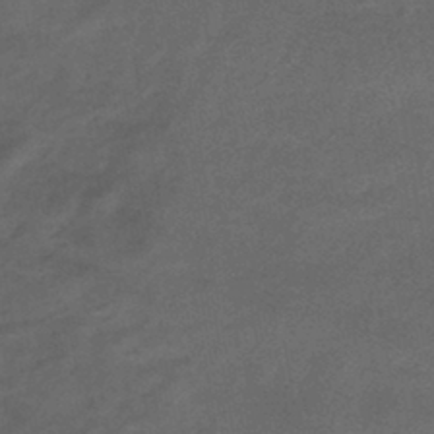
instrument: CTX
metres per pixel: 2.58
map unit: eHb
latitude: -43.4076
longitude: 85.7855
